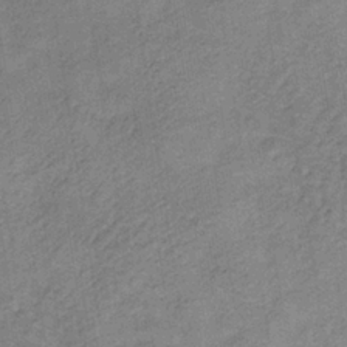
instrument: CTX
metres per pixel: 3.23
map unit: lHb
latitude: -34.8219
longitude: 70.8597
